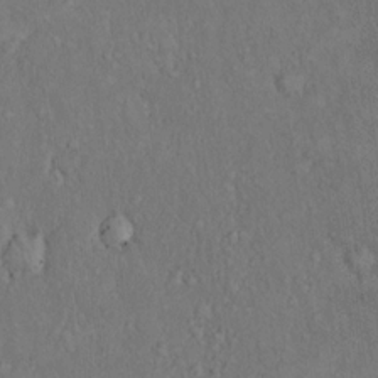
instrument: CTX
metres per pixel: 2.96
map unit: eHh
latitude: 17.5182
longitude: -63.5749
